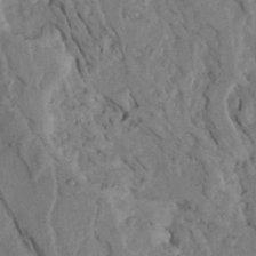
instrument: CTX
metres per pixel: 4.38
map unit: Ave
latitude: 23.4804
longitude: -132.6302
